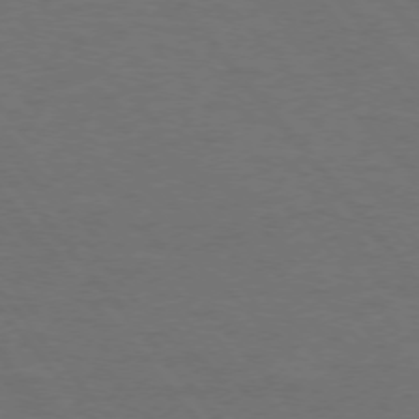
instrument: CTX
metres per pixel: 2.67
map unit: Ap
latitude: -76.2928
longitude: -62.3656
